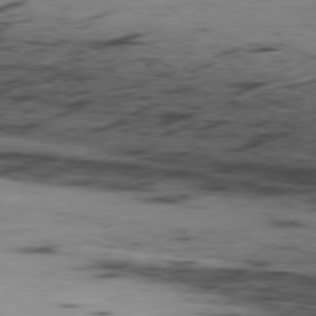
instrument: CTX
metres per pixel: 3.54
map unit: Ap
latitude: -79.3131
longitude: -63.0459
